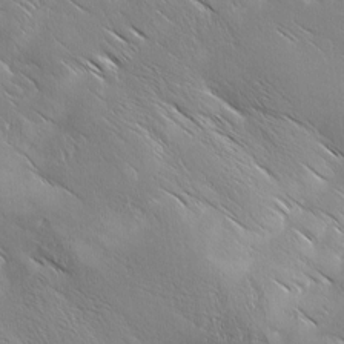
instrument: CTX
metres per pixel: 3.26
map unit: Ave
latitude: 1.4237
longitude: -114.2333
